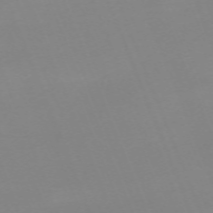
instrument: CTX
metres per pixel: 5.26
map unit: Nhu
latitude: -67.0108
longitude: 38.0850
